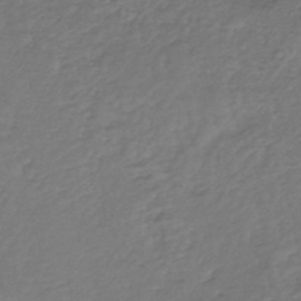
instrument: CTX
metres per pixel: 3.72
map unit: lHb
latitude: -39.9745
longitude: 72.1039
